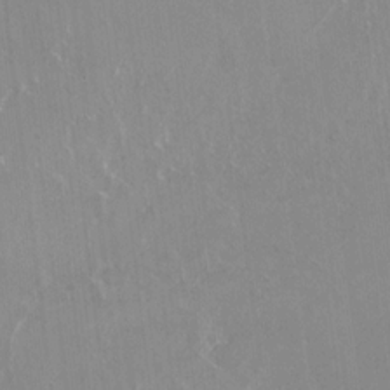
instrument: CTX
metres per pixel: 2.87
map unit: Nhu
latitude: -27.1998
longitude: -61.6505
